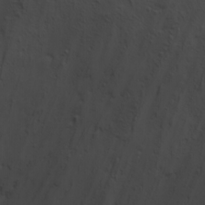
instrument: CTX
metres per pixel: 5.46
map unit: Ave
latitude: 17.8017
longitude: -133.5749
